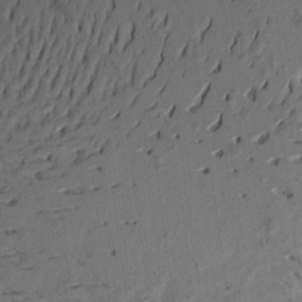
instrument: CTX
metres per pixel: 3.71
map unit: Aa
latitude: 20.1767
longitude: -146.8002
